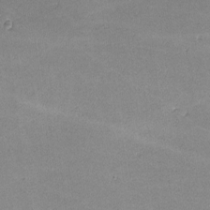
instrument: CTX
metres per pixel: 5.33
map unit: lHvf
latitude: -10.9353
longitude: -103.1592
